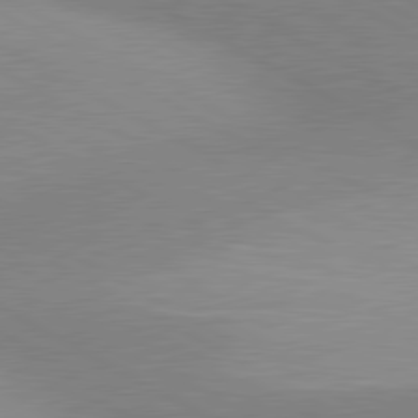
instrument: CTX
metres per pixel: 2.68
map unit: lApd
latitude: 80.6490
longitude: 125.2754
